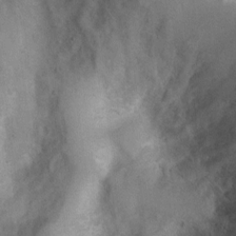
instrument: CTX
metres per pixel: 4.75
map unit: Nhu
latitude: 0.2522
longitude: -18.1389
